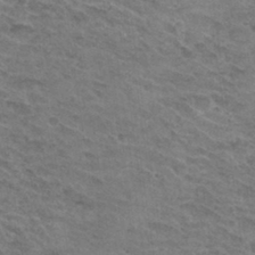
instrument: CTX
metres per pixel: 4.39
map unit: Hto
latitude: 31.4616
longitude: -47.4427
